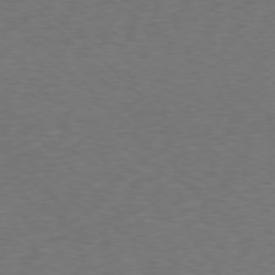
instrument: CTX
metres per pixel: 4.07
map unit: Ap
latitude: -76.1039
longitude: -78.3279
